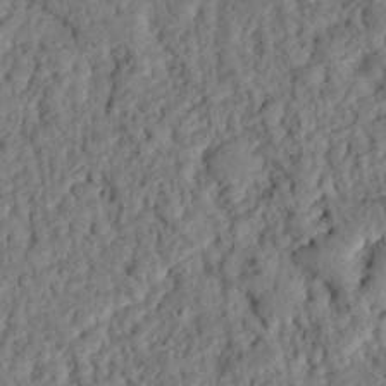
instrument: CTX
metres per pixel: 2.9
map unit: eHh
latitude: 25.8205
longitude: -78.9136
